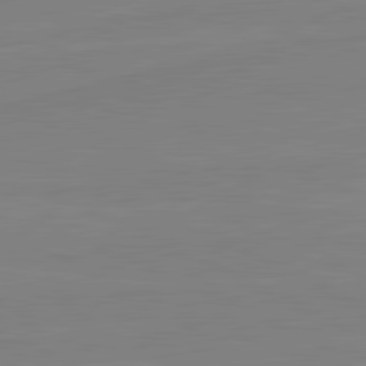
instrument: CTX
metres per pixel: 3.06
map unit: lApd
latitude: 81.7072
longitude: 167.1809
